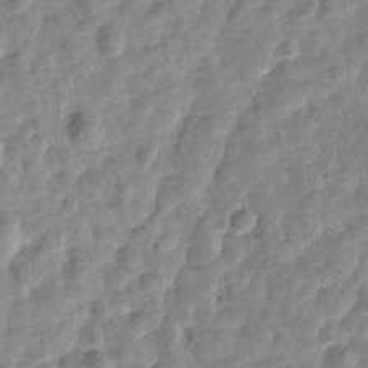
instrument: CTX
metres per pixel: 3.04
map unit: Htu
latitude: 1.8583
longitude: -179.5938
